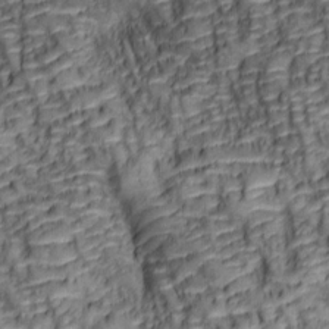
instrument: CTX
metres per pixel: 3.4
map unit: lAa
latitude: 6.5168
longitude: -115.8772
